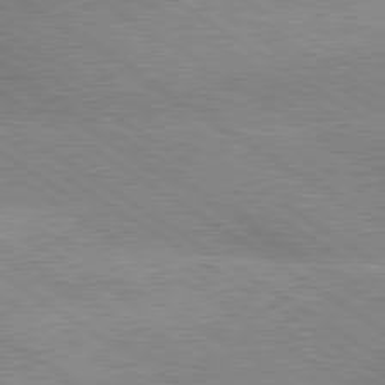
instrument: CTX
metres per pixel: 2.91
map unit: lApd
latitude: 79.4427
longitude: -152.4601
